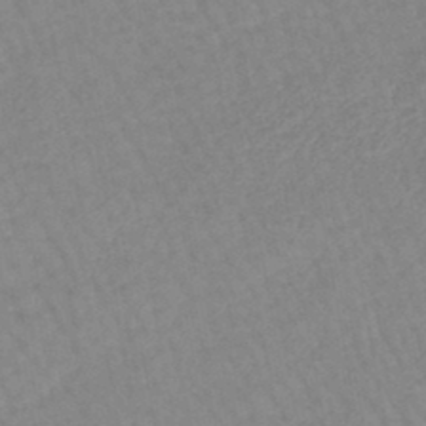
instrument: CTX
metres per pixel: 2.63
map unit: lHb
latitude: -44.4818
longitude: 80.5763
